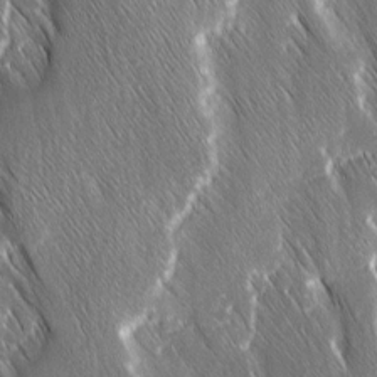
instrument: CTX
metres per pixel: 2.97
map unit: Ave
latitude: 9.1214
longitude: -104.7813
